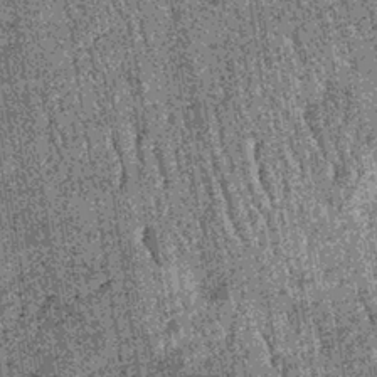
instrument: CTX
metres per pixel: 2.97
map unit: lHb
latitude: -38.5196
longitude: 67.3699
